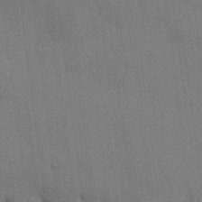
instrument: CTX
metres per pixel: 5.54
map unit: HNhu
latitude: 15.3860
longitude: 11.6533
